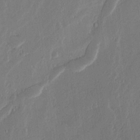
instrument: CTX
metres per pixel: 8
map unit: Ave
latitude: 15.1593
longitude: -138.1200
